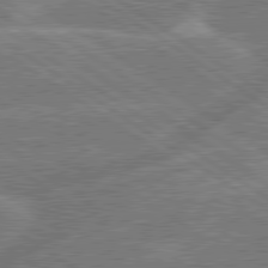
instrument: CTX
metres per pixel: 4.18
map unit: lApd
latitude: 79.8584
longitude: -145.1025
